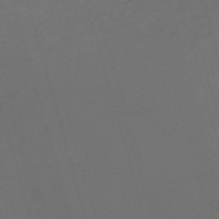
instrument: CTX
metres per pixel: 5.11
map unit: Nve
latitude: -59.5588
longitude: 58.6896
